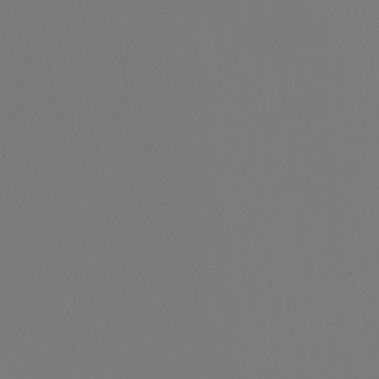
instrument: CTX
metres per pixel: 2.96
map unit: Nhu
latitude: -6.7841
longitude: -94.8947
